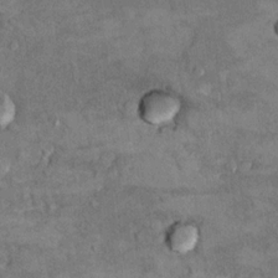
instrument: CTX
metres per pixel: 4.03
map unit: Hto
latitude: 9.4993
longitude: -36.2333
